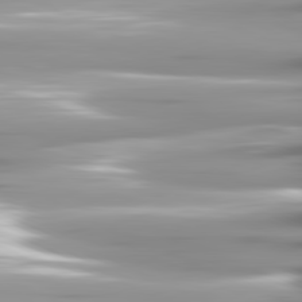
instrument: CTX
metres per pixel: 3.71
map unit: lApd
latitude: 81.8016
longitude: -141.1025
